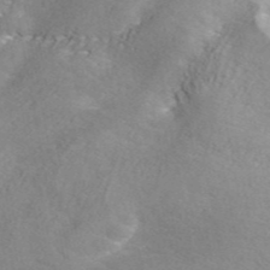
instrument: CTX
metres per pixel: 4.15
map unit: ANa
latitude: 44.8758
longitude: 38.8786
